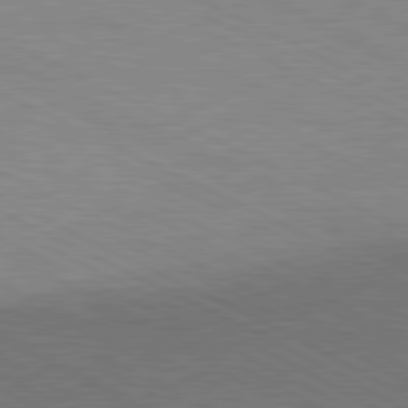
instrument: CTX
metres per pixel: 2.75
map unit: Ap
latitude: -82.2172
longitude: -72.2334
